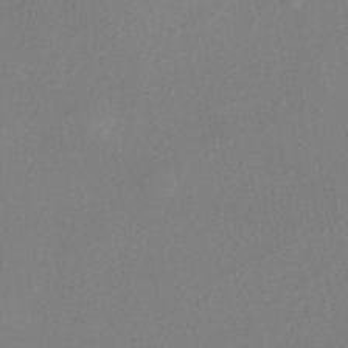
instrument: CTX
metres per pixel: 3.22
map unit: eHh
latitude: -40.6140
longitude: 120.2172
